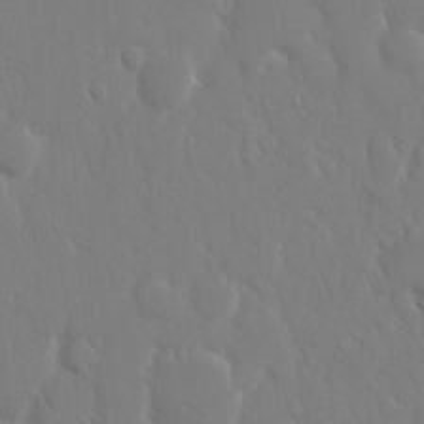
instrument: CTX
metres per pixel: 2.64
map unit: eHh
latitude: 14.3657
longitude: -71.4426
